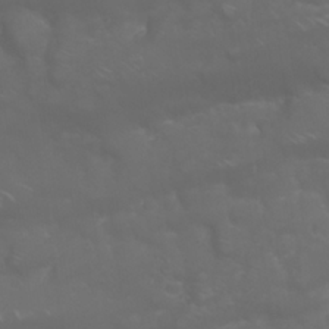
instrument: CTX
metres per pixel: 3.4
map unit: Nhu
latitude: 23.6316
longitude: -61.1403
